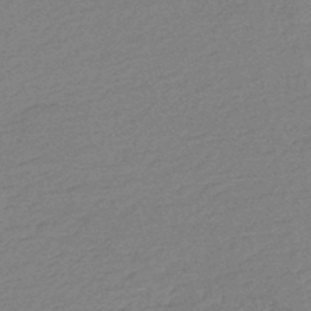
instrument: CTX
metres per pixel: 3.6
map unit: HNb
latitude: -48.2929
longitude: 60.2551
